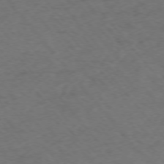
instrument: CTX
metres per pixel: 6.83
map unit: Ap
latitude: -75.7856
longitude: -70.5923
